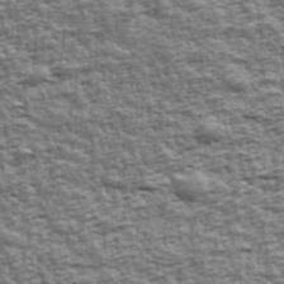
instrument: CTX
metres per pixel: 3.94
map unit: Ave
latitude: 43.0647
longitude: -111.9528
